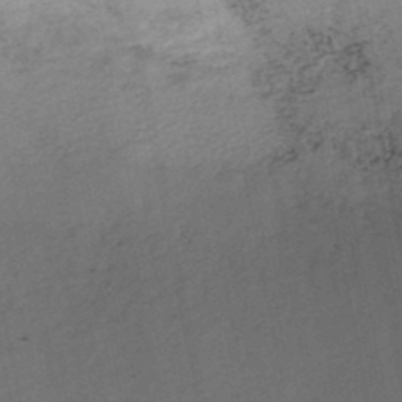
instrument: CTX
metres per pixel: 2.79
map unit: HNb
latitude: -48.2362
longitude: 58.6707
